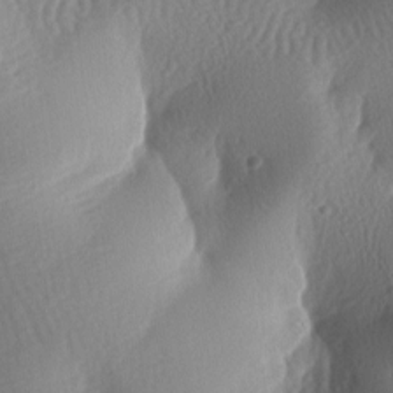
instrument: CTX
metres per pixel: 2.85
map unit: lAa
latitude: -7.6722
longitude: -128.1011
